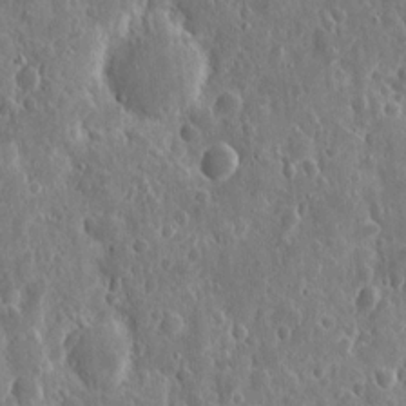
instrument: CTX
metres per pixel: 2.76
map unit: eHh
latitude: 11.3482
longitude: -73.1970
